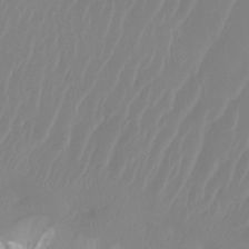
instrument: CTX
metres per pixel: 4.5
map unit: Htu
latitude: -15.5777
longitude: -46.8947
